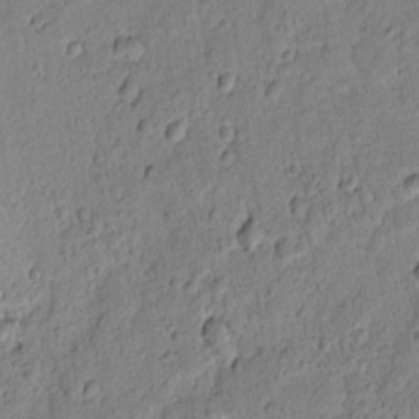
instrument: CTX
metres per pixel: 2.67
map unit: lAvf
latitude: 8.5735
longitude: 165.0676
